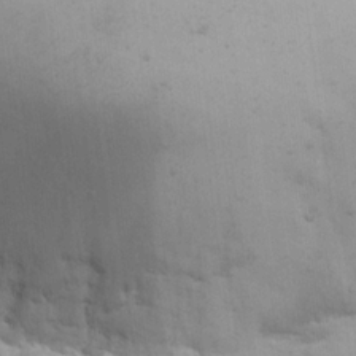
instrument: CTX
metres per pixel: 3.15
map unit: eHh
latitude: 18.3656
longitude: -66.1766
